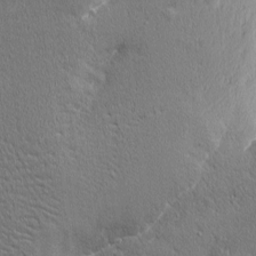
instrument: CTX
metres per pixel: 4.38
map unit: Nhu
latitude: 1.4993
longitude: -77.6505
